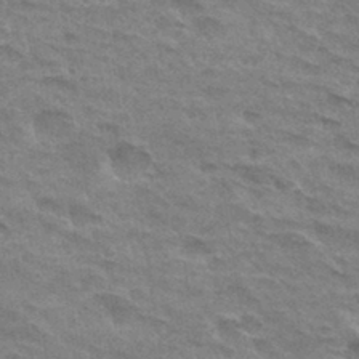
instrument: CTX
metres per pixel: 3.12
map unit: Hto
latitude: 33.0836
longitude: -45.3292
